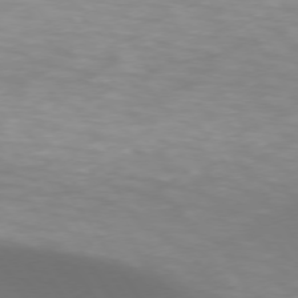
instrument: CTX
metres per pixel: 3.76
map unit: lApd
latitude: 74.1767
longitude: -50.6868
